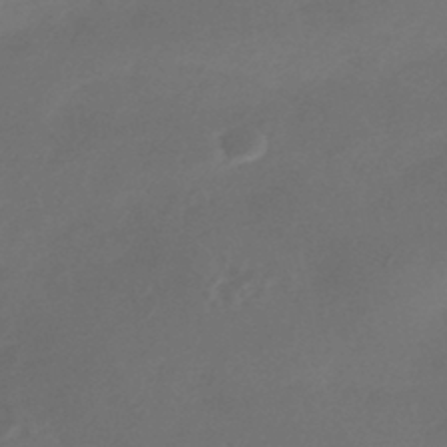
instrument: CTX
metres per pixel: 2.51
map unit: HNhu
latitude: -43.8233
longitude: 91.3888
